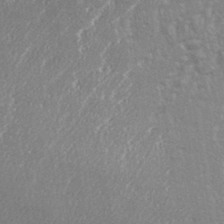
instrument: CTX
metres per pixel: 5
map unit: eHh
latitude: 34.5168
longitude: -132.6868
